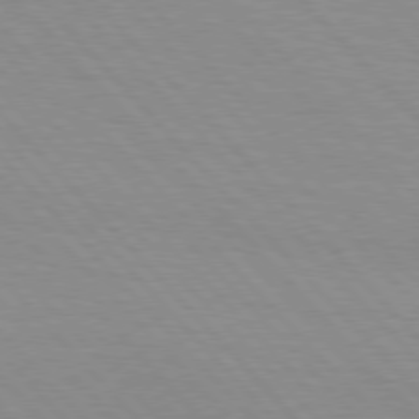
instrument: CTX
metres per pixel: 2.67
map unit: Hpe
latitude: 76.5923
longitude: -154.2711
